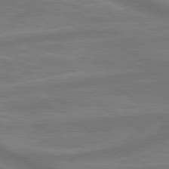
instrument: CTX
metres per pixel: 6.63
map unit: lApd
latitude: 79.8395
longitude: -172.0822
